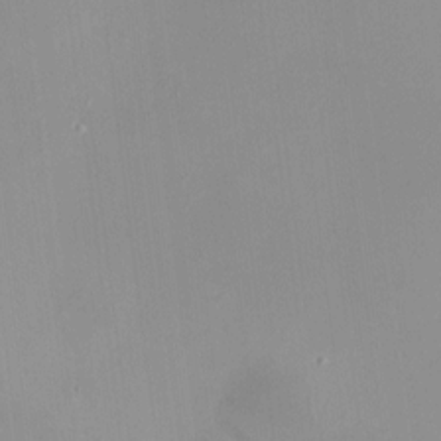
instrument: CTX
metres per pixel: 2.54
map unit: HNhu
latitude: 7.1214
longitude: 9.6722
